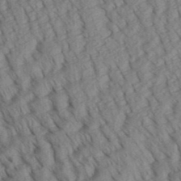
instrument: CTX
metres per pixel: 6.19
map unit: Aa
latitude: 30.5168
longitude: -138.7813
